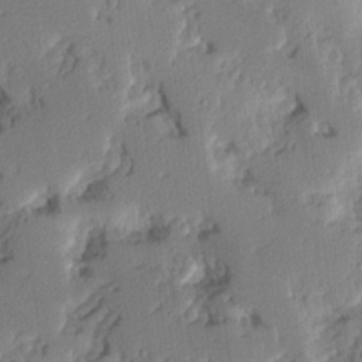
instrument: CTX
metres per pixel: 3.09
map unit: Hve
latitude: 2.9702
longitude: -121.3860
